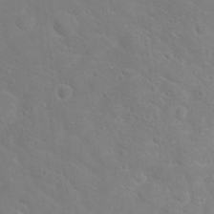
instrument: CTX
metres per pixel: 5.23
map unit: Hto
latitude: 17.8583
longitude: -36.2901
